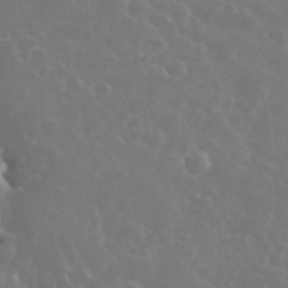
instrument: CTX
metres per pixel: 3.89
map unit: eHh
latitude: 34.8569
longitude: -60.0822
